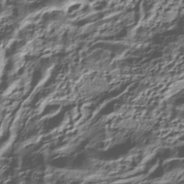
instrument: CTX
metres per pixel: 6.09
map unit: HNhu
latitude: -40.2361
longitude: 107.6155
